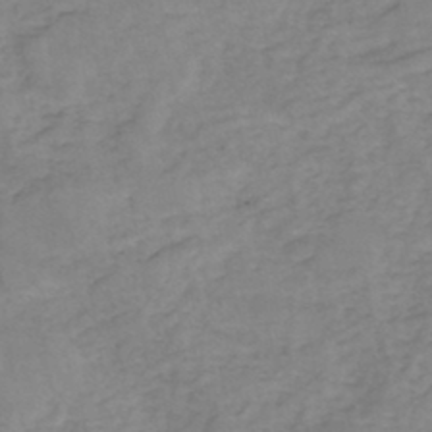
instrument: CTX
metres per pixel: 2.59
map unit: eHh
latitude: -44.7841
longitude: -29.8772
